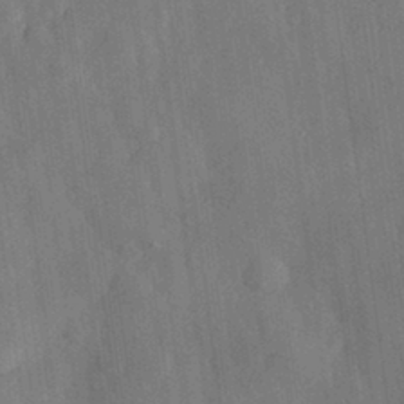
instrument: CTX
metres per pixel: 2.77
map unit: eHh
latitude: 30.1767
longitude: -77.1592
